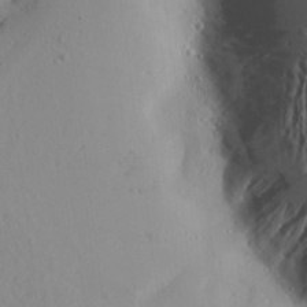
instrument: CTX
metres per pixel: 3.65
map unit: Aa
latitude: 16.6113
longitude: -143.8017
